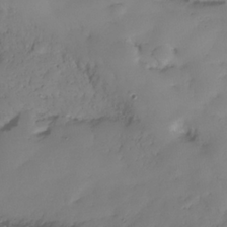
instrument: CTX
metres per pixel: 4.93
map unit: Nhe
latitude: -35.4454
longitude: -143.9528
